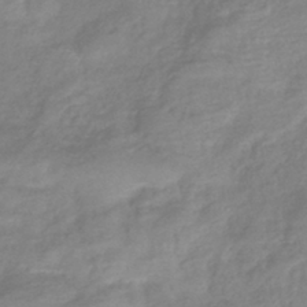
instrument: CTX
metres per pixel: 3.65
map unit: eHb
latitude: -40.7463
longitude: 81.6533
